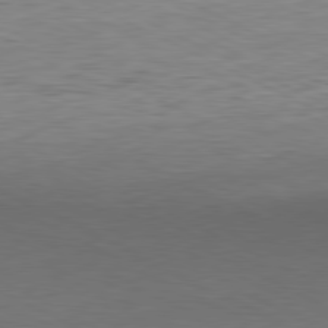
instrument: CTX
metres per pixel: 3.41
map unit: Ap
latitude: -81.7478
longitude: -77.0836
